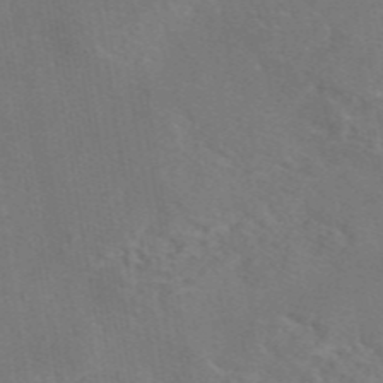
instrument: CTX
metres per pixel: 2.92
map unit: eAb
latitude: 45.8583
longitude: 109.4832
